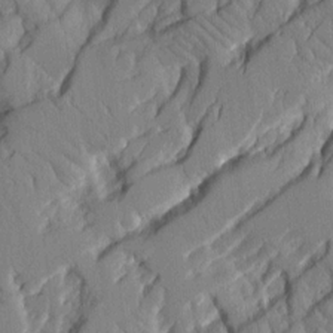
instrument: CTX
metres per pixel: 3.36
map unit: Aa
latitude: 12.5924
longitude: -125.8394
